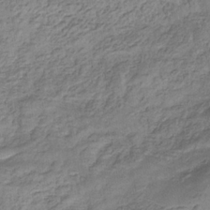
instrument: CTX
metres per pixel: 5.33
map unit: eHb
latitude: -33.2376
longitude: 75.4266
